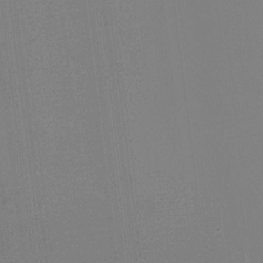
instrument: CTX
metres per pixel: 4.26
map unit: HNhu
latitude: -1.9556
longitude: -5.3104
